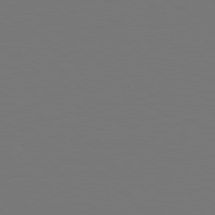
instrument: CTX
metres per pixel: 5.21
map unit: Hpe
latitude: 78.1767
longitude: -163.4238
